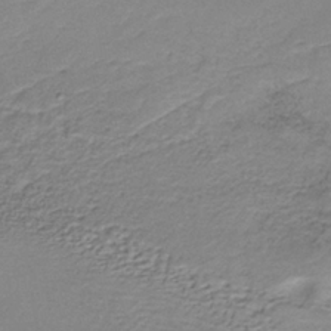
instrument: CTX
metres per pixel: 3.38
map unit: HNb
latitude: -34.3684
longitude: 61.5588
